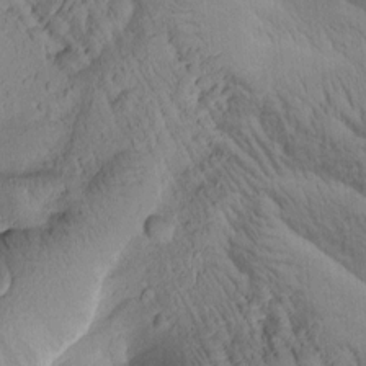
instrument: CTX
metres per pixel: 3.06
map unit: Htu
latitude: 0.8191
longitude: 174.8219
